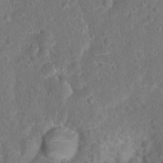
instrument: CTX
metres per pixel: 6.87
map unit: Hto
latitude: 17.0836
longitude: -41.4993
